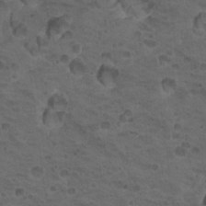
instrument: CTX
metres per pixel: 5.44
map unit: Nhu
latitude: 18.8191
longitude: -32.3656
